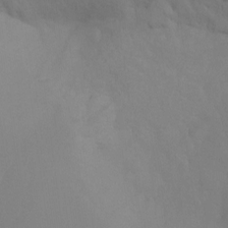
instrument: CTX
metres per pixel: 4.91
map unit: Ht
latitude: -15.8612
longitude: -49.7450
